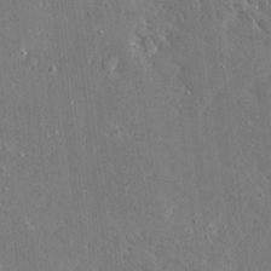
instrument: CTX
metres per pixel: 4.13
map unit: Ave
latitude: 16.4790
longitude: -140.0255
